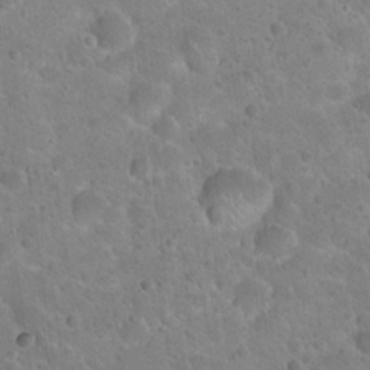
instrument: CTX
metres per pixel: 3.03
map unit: Hto
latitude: 22.2145
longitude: -50.5734
